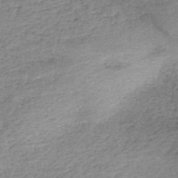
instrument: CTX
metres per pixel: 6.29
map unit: HNb
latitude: -50.6140
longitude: -49.9717
